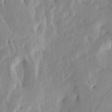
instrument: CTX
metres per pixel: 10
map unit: Htu
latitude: -3.9367
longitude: -74.0255
